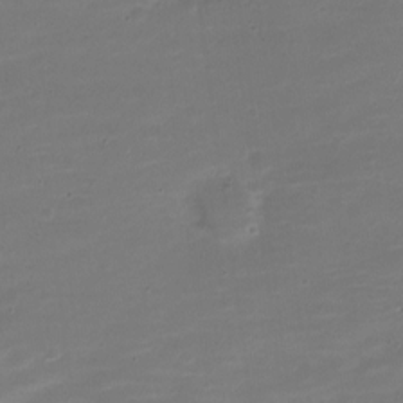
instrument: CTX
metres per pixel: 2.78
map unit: Nve
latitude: -21.1431
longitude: 104.0283
